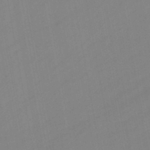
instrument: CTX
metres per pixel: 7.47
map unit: lHb
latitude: -46.1417
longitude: 75.1998
